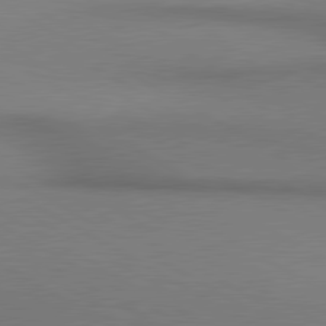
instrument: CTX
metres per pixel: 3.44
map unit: lApd
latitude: 80.6301
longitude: 155.8045
